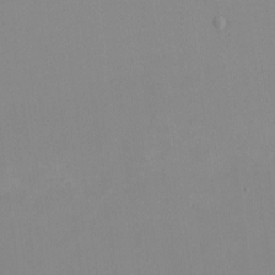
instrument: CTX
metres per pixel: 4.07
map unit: HNhu
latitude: -2.2172
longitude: -7.2537
